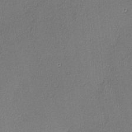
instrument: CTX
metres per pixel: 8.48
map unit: lHvf
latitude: -11.6722
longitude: -102.3845
